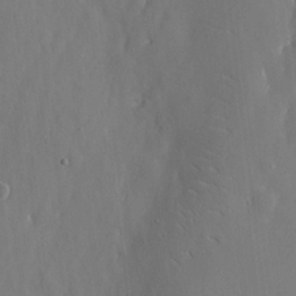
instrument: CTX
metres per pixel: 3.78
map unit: eHh
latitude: 10.1200
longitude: -70.9891
